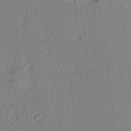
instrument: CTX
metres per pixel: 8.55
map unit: Aa
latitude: 8.9514
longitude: -134.1577
